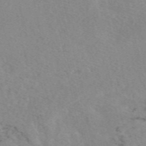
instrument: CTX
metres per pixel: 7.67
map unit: eAb
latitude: 49.7639
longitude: 108.1039
